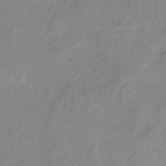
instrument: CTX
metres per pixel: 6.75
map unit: HNb
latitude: -33.6533
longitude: 59.0108
